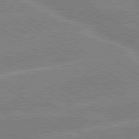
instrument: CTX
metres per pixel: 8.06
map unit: lApd
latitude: 79.4049
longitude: -130.8002
